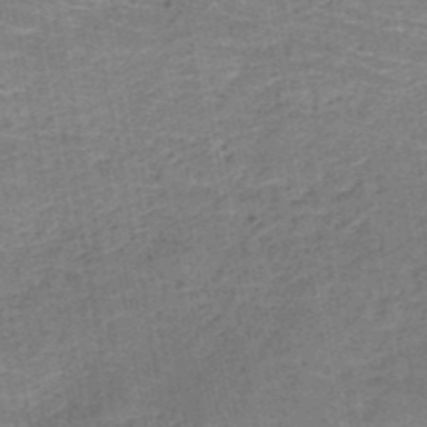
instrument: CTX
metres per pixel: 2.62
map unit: HNb
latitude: -49.7667
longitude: -49.7639
